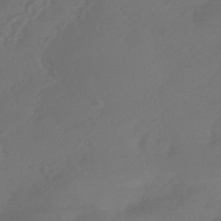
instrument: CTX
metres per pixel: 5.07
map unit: HNhu
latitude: -43.5777
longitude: 93.8422
